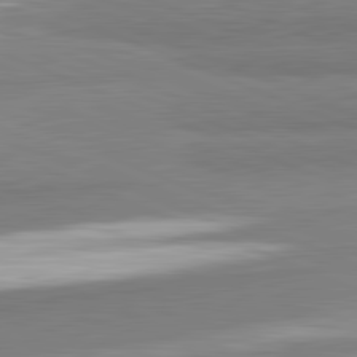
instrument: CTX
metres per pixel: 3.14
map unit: lApd
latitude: 82.2144
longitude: 174.1416
